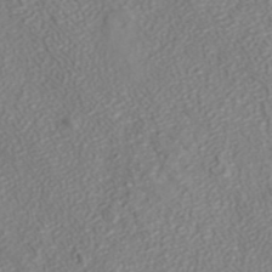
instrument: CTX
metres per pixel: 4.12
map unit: ANa
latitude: 41.7449
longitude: 28.1228
